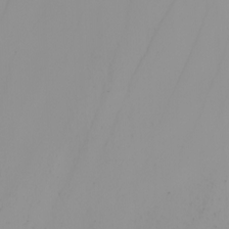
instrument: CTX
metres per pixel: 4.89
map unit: Nhu
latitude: -4.6518
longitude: -93.2537
